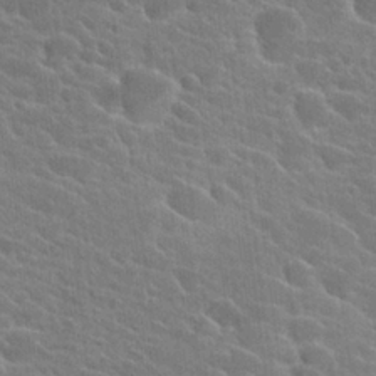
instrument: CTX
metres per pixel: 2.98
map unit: Hto
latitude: 24.1388
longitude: -40.8946
